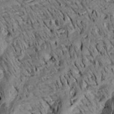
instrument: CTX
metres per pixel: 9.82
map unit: Aa
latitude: 18.3656
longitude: -145.2537
